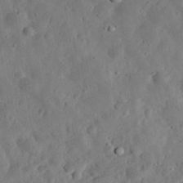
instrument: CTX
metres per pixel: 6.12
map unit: eHh
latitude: 33.2726
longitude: -75.2726
